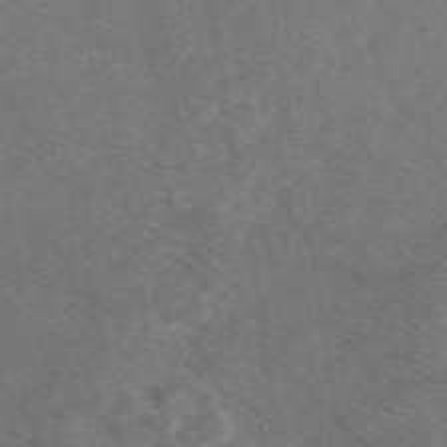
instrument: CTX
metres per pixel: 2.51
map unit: eAb
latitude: 47.9528
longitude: 110.8597
